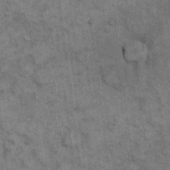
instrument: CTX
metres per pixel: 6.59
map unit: eHh
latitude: 15.9906
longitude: -65.8772
